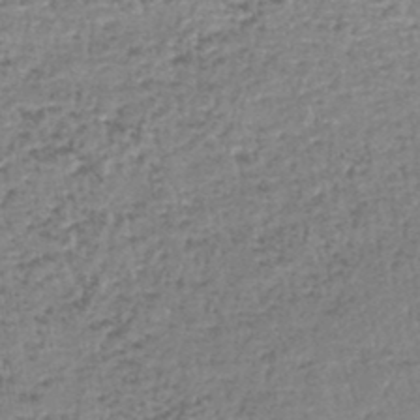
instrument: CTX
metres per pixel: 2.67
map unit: lHb
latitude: -44.3117
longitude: 58.2172
